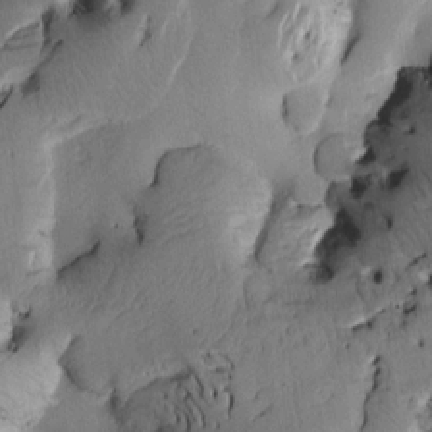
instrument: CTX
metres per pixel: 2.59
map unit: Htu
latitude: 2.4412
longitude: 177.2376
